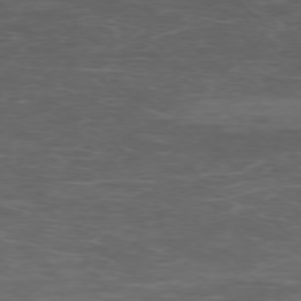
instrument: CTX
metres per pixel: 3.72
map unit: Ap
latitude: -76.4251
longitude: -67.6316
